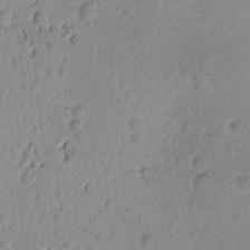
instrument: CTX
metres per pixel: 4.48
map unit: Ave
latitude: -9.3887
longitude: -121.6127
